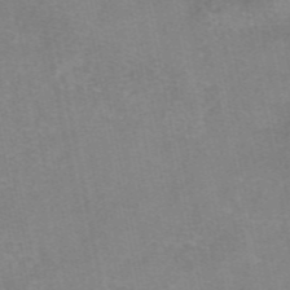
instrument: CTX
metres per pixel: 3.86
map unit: eAb
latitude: 48.3278
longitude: 103.6722
